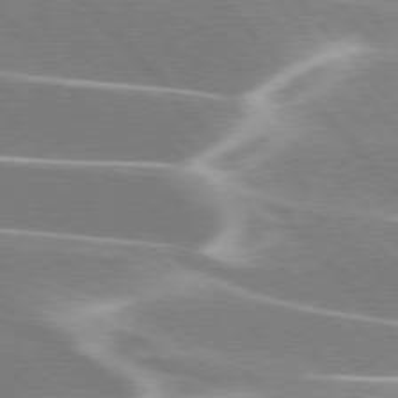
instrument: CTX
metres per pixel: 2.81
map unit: lApd
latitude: 76.0633
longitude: -63.7639
